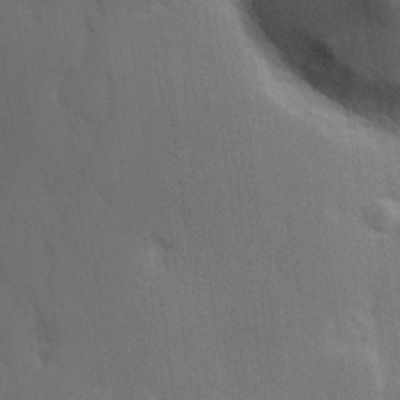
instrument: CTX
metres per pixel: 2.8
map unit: Hve
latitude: 19.2915
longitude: 150.8786
